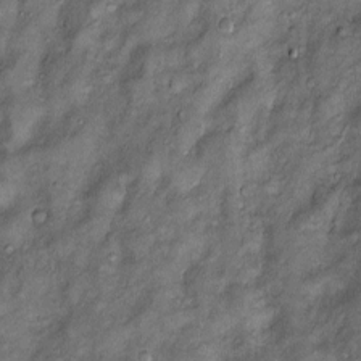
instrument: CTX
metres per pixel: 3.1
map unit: Htu
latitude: -6.6140
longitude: 159.2943
